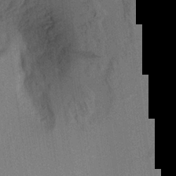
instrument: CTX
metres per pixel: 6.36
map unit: Aa
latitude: 21.2159
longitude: -140.8002
